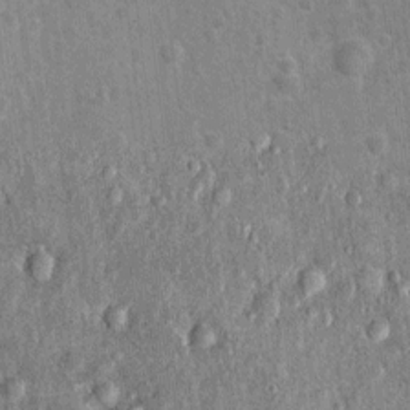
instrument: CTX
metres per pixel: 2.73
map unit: Nhu
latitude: 0.7624
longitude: -16.3467
